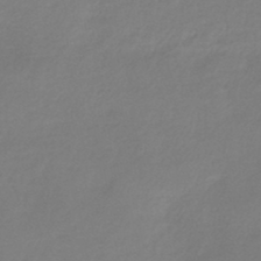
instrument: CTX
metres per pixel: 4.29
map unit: lHb
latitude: -45.4454
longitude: 61.2565
